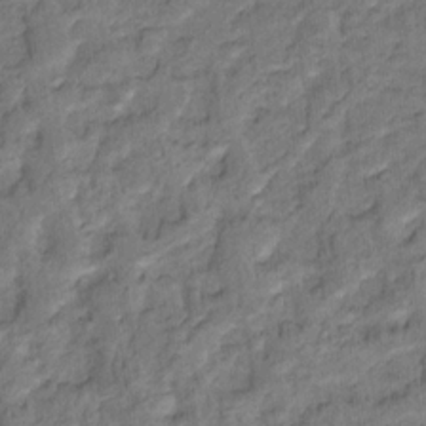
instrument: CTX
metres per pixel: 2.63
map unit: Hto
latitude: 15.2348
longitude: -31.2537
